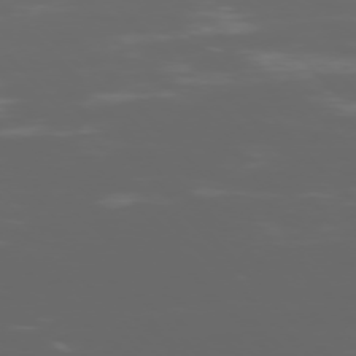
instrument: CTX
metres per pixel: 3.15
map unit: Ap
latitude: -76.1606
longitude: -75.6127
